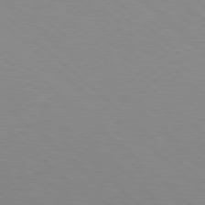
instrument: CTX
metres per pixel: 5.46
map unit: Hpe
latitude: 78.0822
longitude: -176.2144
